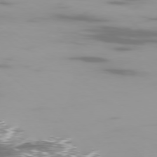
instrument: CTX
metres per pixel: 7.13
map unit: Ap
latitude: -78.9352
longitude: -72.4034
